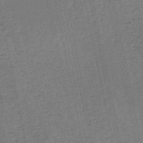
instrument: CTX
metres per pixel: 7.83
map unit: HNb
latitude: -53.7288
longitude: -39.9717
